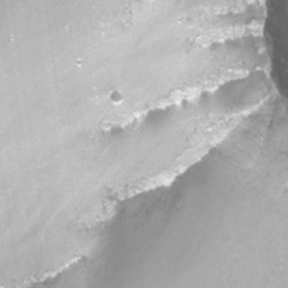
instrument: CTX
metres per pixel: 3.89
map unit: Nhu
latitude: -12.8975
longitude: -58.7624
